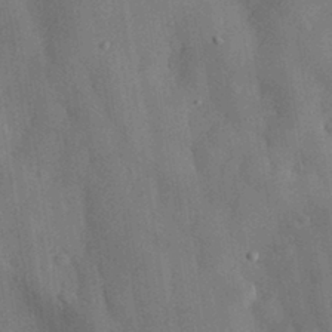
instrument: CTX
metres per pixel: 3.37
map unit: eHh
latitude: 30.9136
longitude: -76.7435
